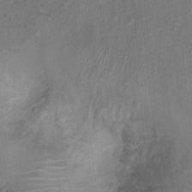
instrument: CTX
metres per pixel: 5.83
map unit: Nhu
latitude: 0.8947
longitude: -15.1781
